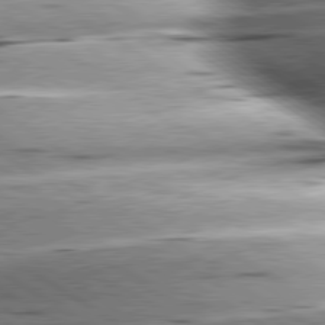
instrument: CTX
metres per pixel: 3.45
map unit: lApd
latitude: 79.8773
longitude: -156.0255
